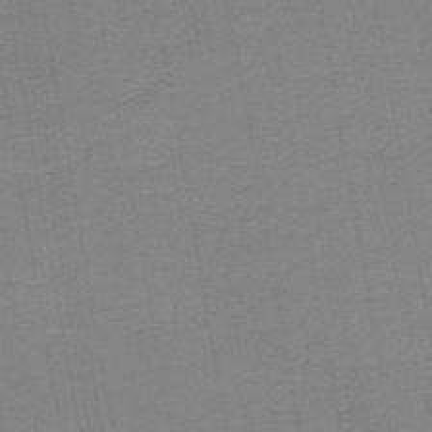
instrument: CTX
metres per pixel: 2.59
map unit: HNb
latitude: -44.9920
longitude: 52.0661
